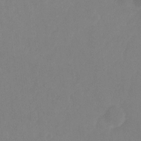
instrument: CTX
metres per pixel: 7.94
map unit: Ht
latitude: -9.2376
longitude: -34.5734
